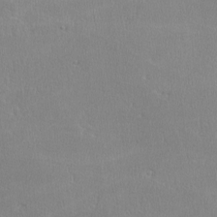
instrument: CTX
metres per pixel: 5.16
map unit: lHvf
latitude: -12.0661
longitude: -101.1025
